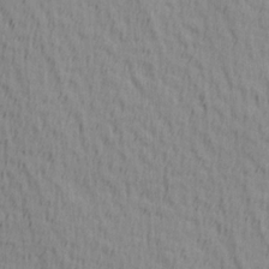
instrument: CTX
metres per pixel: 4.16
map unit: Hve
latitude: 1.7827
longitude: -124.6301
